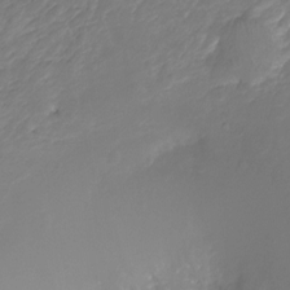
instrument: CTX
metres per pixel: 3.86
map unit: Ht
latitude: -10.2928
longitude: -35.8205
